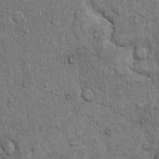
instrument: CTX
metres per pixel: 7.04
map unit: Hto
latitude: 12.1200
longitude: -57.6693
